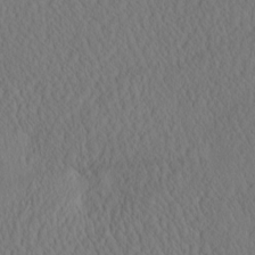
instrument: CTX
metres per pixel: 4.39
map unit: eHh
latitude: -3.2942
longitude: 16.1039
